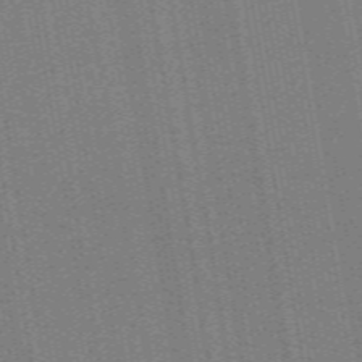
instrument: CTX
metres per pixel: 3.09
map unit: ANa
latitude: 51.5371
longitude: -70.8947
